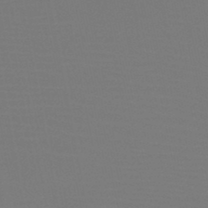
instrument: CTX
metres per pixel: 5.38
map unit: HNb
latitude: -47.0864
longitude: -43.0647
